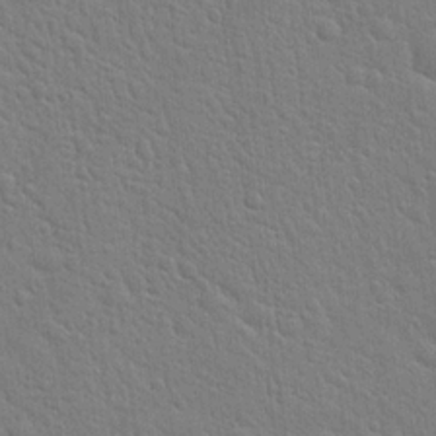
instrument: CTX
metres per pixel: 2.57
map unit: Hto
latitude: 21.1592
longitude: -51.9339
